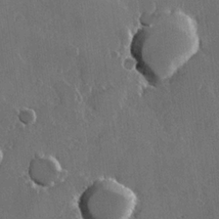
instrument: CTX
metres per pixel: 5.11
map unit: Hve
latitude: 22.6301
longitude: 148.0283
